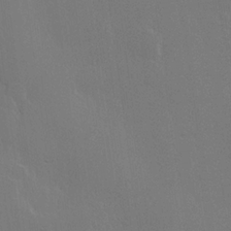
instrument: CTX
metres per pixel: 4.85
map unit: Hve
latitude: 22.8758
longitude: 145.9556
